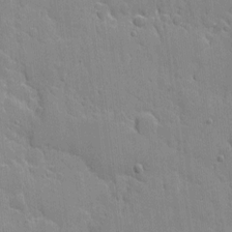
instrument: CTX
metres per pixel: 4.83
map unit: eHh
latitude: 4.6301
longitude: -67.0836
